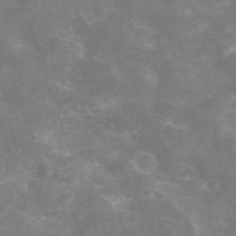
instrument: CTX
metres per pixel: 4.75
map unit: eAb
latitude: 46.3468
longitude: 124.6329
